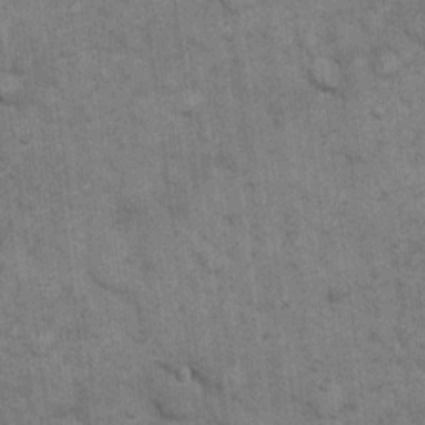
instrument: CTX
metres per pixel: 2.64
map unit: eHh
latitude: 14.8380
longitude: -65.3482
